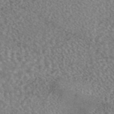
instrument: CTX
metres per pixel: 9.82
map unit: eAb
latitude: 45.2159
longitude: 107.4077
